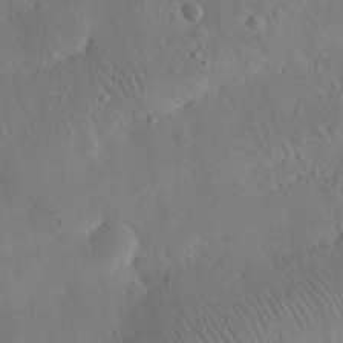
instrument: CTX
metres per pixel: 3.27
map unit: eHh
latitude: 25.6316
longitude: -67.5938
